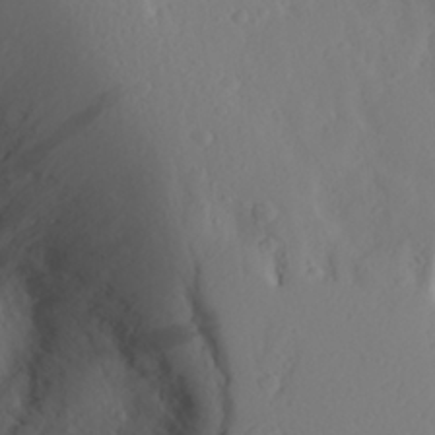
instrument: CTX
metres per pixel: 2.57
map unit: Aa
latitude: 26.7435
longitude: -146.8947
